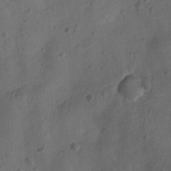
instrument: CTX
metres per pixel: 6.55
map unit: Ht
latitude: -10.3117
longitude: -22.4790
